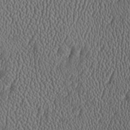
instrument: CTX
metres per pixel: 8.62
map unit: Htu
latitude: -7.6344
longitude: 157.3132
